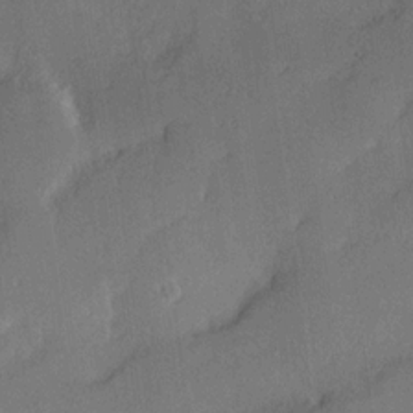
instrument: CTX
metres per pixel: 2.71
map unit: Hve
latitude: 17.8961
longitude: 150.7841
